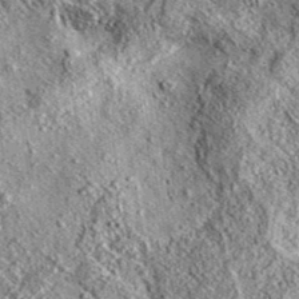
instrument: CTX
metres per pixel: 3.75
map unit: eAb
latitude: 36.8002
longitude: 111.5399
